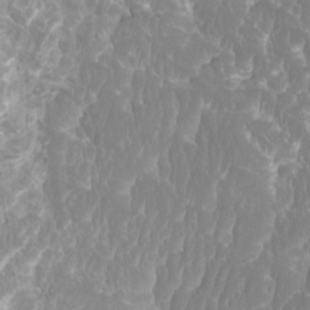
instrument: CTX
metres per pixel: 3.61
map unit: Htu
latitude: -12.4629
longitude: -70.4412
